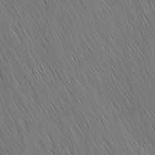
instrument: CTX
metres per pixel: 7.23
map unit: Nhu
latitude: -4.5951
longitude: -151.2726
